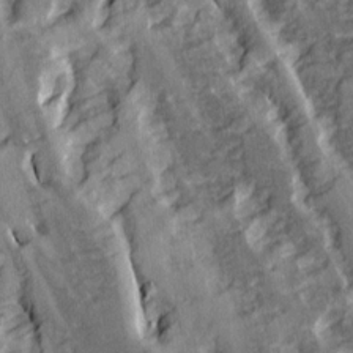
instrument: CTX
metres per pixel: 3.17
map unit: Ave
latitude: 14.6491
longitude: -131.8017
